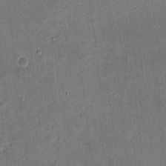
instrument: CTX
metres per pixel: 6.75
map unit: eHh
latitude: 8.4034
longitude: -73.1593
